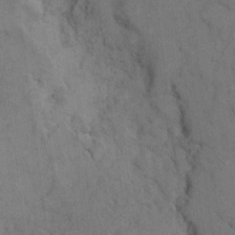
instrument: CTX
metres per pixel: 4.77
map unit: eHh
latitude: 7.6505
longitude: -62.9136
